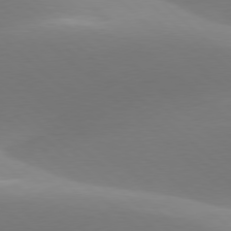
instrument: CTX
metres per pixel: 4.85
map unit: lApd
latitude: 77.9528
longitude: -50.9702
